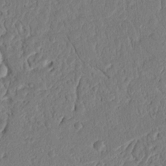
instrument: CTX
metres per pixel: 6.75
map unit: Ht
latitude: 12.4412
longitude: -75.1214
